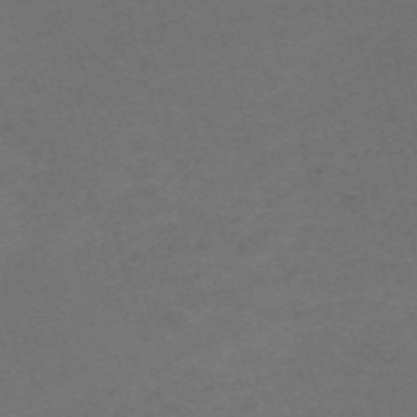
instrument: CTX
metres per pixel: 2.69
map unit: Nve
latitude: -59.7855
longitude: 60.7841
